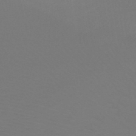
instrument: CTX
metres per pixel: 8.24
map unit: HNb
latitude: -47.8233
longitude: -43.6505
